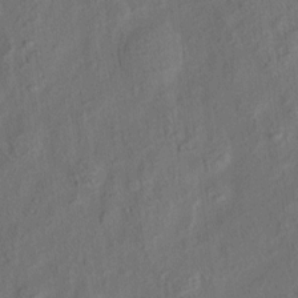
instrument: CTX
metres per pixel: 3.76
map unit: eHh
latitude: 6.0822
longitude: -77.1025
